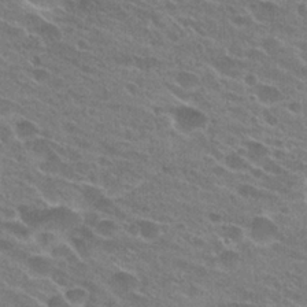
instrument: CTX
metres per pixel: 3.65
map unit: Hto
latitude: 24.8191
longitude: -43.6505
